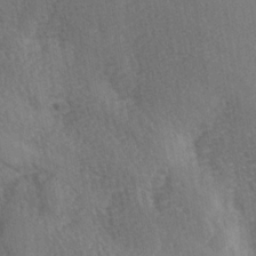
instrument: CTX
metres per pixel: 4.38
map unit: Ave
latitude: -6.0850
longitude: -120.2145
